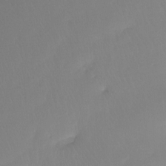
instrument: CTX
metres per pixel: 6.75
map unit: Htu
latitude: -13.6911
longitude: -46.8002
